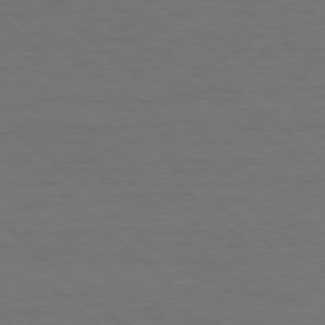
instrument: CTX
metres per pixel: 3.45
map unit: Ap
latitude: -78.2361
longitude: -68.5735
